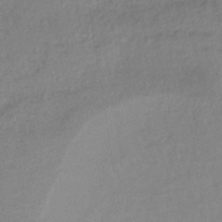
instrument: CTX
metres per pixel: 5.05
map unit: lHb
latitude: -38.3684
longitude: 70.5574
